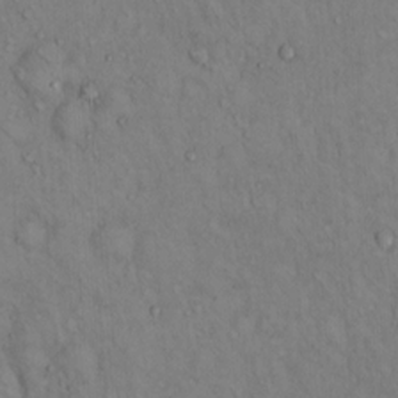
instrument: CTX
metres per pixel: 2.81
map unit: Hto
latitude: 13.1781
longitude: -59.2726
